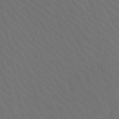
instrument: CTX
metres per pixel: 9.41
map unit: HNb
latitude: -49.7100
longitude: -53.4238
